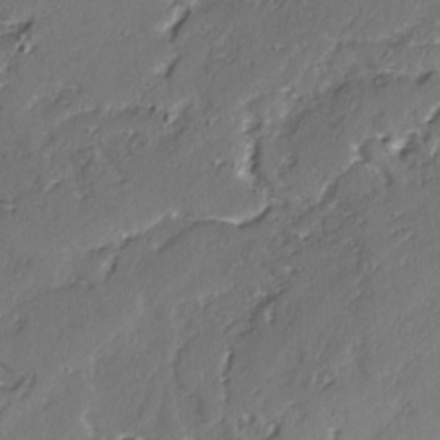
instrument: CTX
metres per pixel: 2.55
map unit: lAvf
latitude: -2.6518
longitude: -106.4790
